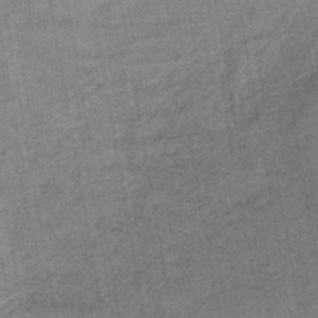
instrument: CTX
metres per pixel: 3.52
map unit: lHb
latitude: -43.3698
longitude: 80.1606
